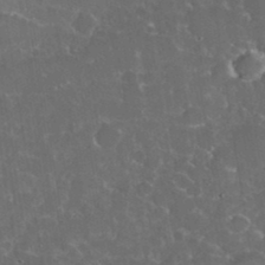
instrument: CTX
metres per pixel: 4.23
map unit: eHh
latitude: 36.8569
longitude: -61.2537
